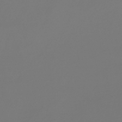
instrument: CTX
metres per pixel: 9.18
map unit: lHb
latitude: -46.0850
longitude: 76.1795
